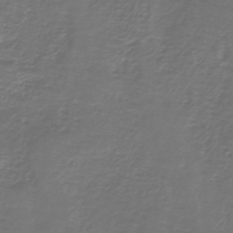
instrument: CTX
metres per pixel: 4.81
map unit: lHb
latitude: -43.2187
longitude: 57.3132
